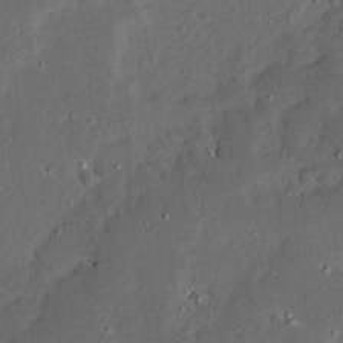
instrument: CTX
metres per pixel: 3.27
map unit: Ave
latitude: 14.4034
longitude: -138.6490
